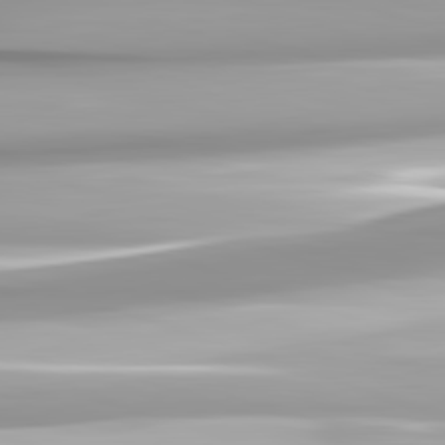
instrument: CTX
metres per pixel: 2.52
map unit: lApd
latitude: 82.5923
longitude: -139.9717
